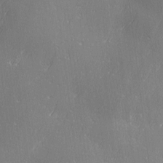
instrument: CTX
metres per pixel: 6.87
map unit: Ave
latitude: 2.7057
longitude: -112.1011
